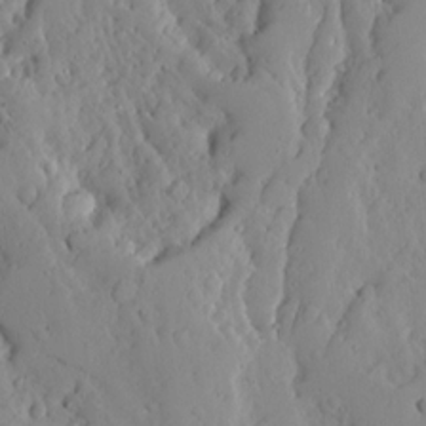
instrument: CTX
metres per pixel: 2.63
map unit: Ave
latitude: 13.3293
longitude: -135.0836
